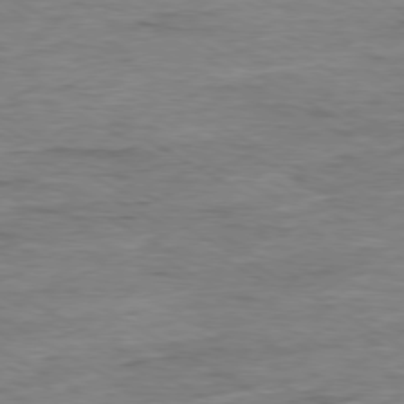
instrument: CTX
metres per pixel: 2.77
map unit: Ap
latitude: -79.3887
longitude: -83.7071
